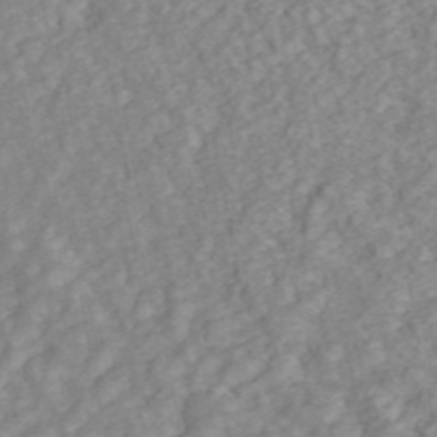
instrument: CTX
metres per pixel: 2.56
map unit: ANa
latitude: 46.1011
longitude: 24.0283
